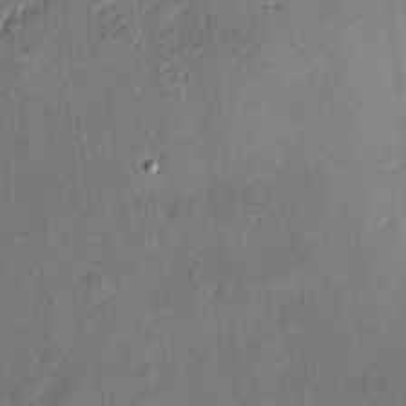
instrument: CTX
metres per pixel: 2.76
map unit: eHh
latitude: 4.8191
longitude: -74.7435
